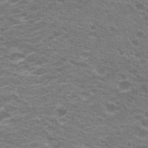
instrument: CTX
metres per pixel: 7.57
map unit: Hto
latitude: 25.7071
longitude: -30.1578
